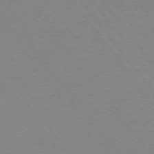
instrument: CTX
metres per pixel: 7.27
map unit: Ap
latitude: -74.8030
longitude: -69.8772
